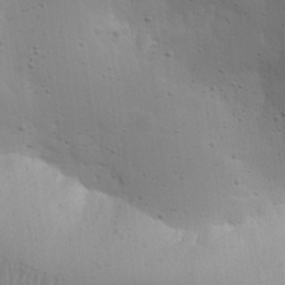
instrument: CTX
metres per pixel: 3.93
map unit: Nhu
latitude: 17.9150
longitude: -78.5924
